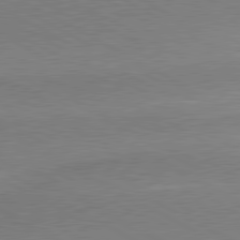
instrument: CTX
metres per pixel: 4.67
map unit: lApd
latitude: 80.3467
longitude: 165.5777
